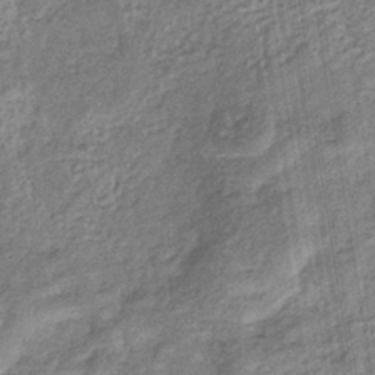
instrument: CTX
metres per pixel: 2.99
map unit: eHb
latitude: -37.2942
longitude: 79.9556
